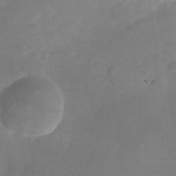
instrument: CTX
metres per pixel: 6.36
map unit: Nhu
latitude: -28.5574
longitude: -63.5371
